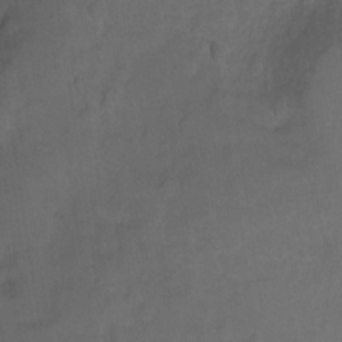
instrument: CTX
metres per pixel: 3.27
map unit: Hto
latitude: 4.2900
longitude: -32.2523
